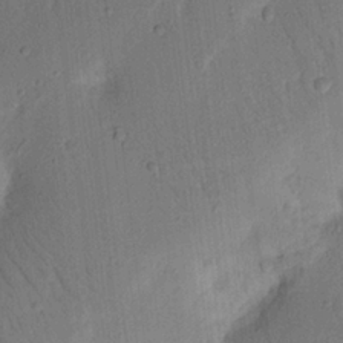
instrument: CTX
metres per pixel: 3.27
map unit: Nhu
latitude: 15.6505
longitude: -75.2159
